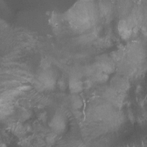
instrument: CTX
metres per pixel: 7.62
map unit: Ht
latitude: 2.5357
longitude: -19.4426
